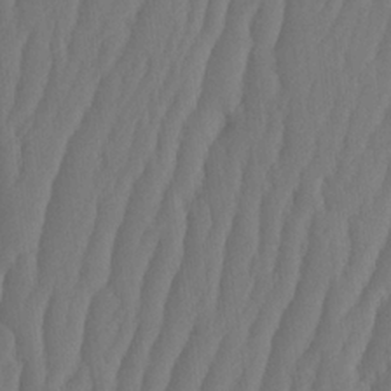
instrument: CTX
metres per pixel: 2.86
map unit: HNhu
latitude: -1.6911
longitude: 14.0094
